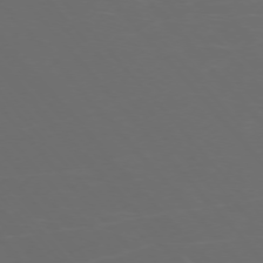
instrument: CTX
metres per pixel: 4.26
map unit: Ap
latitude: -75.8801
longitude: -76.6112
